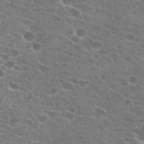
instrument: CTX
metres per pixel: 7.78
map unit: Hto
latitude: 21.7450
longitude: -41.1592
